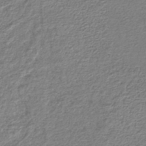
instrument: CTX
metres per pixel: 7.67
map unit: lHb
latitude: -42.8408
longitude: 71.1431
